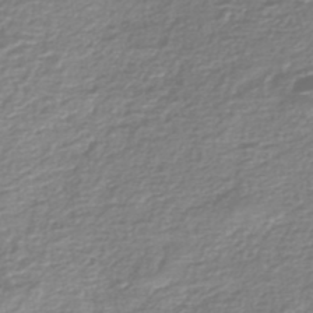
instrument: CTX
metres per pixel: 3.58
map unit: Nhe
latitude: -46.8786
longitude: -171.9150
